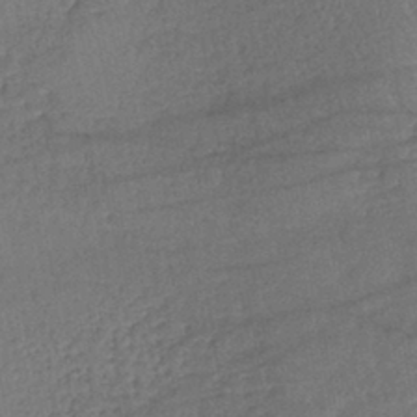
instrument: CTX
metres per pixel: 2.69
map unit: lHb
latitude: -41.3509
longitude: 69.1431
